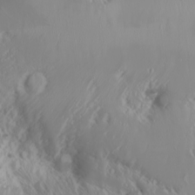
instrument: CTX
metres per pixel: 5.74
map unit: Nhu
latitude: -6.6329
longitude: -89.6694
